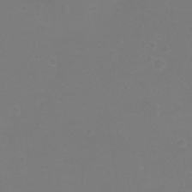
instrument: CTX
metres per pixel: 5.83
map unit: eHh
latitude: -12.4062
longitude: -60.2333
